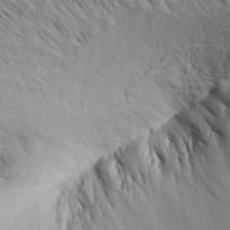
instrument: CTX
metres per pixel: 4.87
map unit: Aa
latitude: 33.3293
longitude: -138.1767
